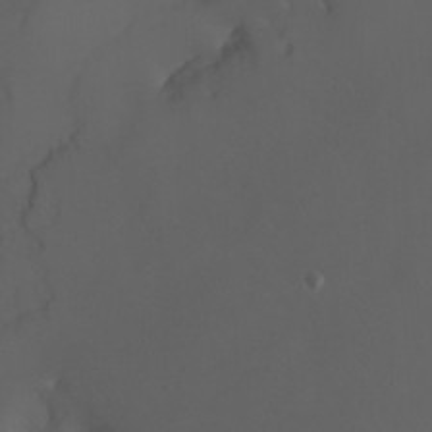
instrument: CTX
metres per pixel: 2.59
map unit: Nhu
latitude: -6.2928
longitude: -90.4223
